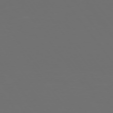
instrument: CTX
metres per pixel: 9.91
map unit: Hpe
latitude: 74.5924
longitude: -125.1592
